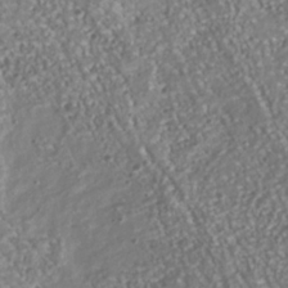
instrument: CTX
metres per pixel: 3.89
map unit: Nhu
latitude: -38.8219
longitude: -80.8380
